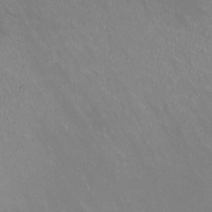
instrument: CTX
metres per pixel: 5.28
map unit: HNhu
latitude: -0.8408
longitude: -3.0458
